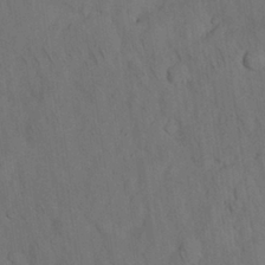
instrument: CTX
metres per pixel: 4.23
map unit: Nhu
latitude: 26.0255
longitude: -72.0444
